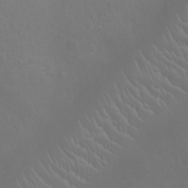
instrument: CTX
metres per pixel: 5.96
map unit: Ht
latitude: -5.1242
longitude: -18.8758
